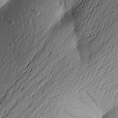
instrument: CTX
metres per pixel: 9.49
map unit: Aa
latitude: 22.7057
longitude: -149.6316
